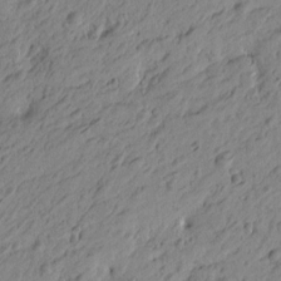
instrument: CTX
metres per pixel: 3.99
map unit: Htu
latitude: -5.0108
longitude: -179.6694
